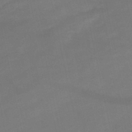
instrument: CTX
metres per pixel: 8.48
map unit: lHb
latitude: -46.9541
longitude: 70.1795
